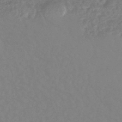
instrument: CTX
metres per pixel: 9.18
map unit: eHb
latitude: -44.0472
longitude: 81.2565
